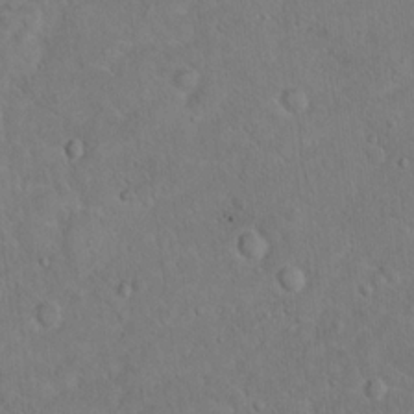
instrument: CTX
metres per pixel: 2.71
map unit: Ht
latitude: 14.2145
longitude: -37.1970
